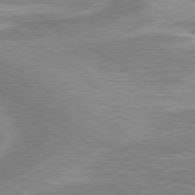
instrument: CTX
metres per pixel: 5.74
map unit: lApd
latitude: 80.0444
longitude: -177.3292
